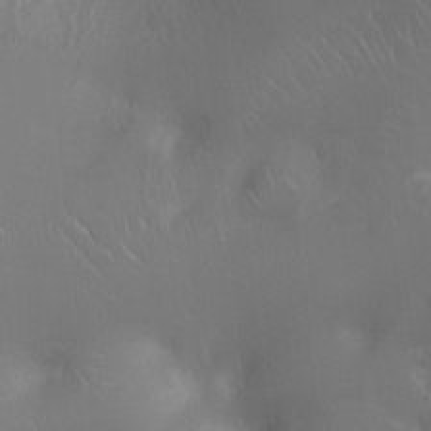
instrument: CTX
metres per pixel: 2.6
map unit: Ht
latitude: -2.8785
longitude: -16.2523
